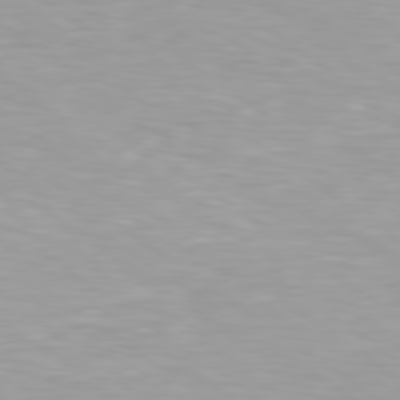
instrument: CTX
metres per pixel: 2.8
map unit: Hpe
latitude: 79.5749
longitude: -129.4237
